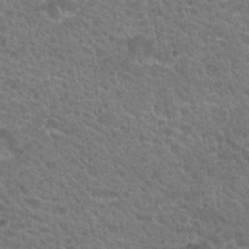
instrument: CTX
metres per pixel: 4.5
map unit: Hto
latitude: 19.6316
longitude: -33.9339
